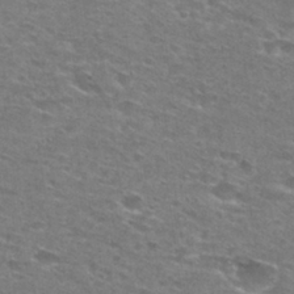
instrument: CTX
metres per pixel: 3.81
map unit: Hto
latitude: 28.2711
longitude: -47.6694
